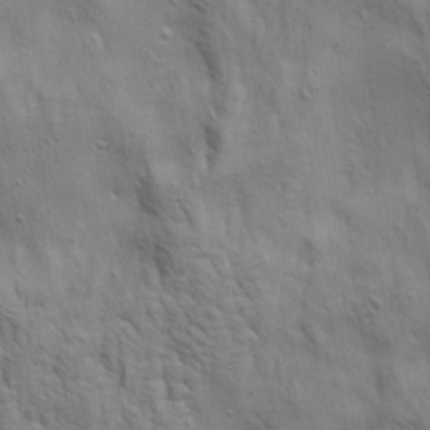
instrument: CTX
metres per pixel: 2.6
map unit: Aa
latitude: 21.4994
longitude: -141.9717
